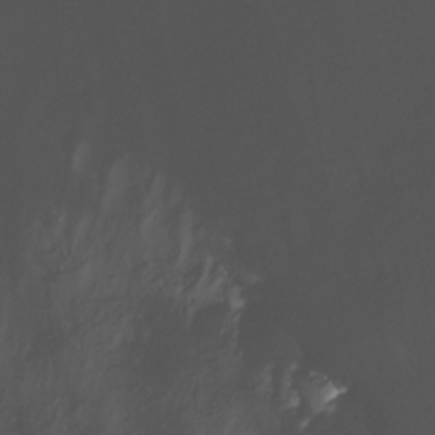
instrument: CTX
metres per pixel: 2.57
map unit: Nhu
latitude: -13.6911
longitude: -52.2712
